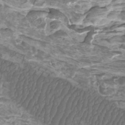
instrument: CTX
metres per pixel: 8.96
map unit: Htu
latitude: -10.4062
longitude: -74.2145
